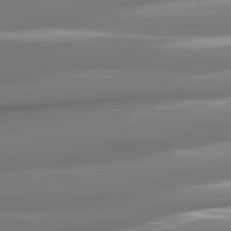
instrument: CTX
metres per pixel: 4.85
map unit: lApd
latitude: 81.1214
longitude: -141.3292
